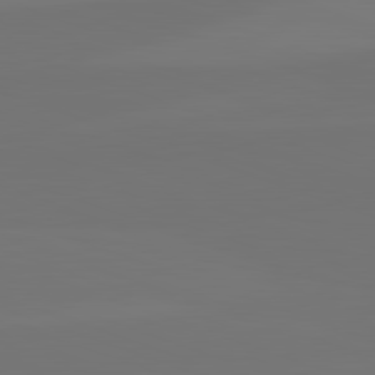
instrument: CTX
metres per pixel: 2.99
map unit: lApd
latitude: 82.2900
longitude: 144.8408
